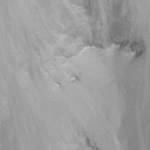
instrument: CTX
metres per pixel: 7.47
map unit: Nhu
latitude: -17.1809
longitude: -48.4979
